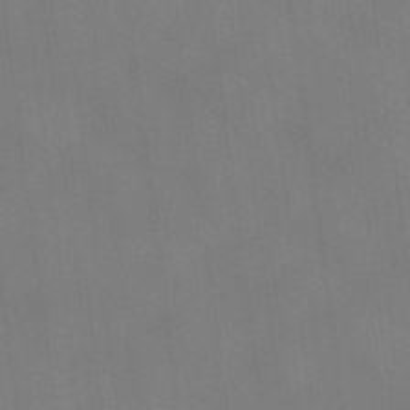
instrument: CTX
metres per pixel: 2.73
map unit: HNhu
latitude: -39.7856
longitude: 96.1039
